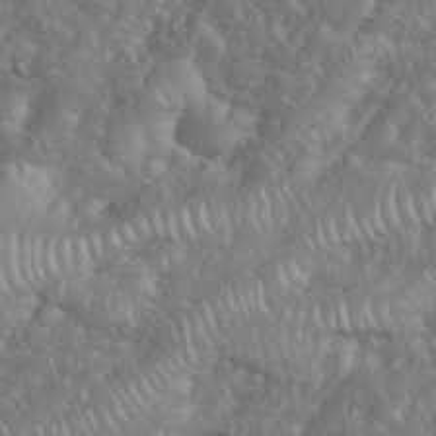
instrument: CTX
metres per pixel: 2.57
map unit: eHh
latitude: 38.4601
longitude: -57.4993
